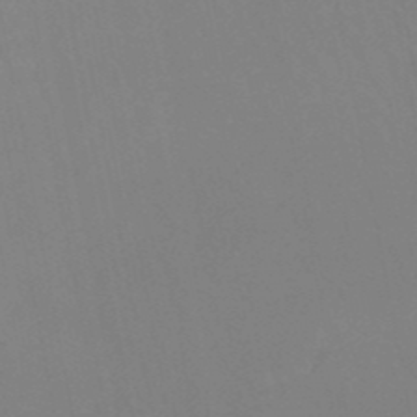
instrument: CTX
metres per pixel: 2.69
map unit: HNb
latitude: -50.7841
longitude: -53.5560
